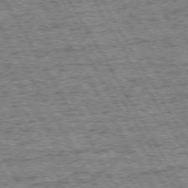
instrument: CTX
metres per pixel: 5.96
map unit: Hpe
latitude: 72.5168
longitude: -127.6883
